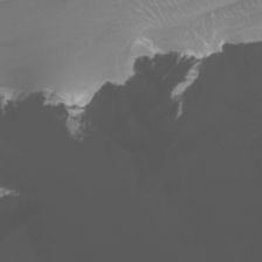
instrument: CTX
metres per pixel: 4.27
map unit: Nhu
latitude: -10.4251
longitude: -68.4223
